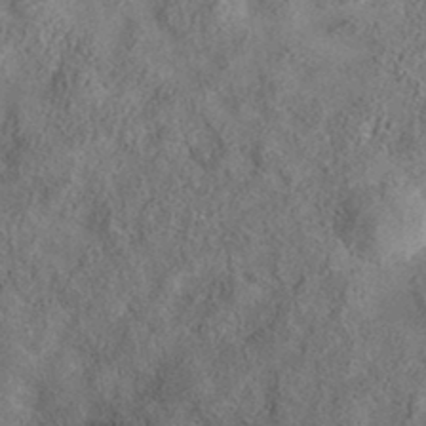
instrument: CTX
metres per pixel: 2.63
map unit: eAb
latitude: 35.8205
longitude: 107.3321
